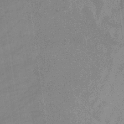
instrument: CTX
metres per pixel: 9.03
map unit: eHb
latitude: -34.0850
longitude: 73.0108
